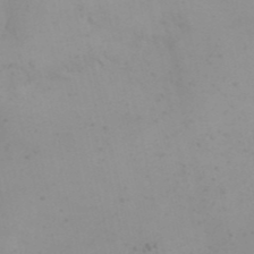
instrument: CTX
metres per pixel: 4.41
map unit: eHh
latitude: 24.3089
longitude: -66.3278
